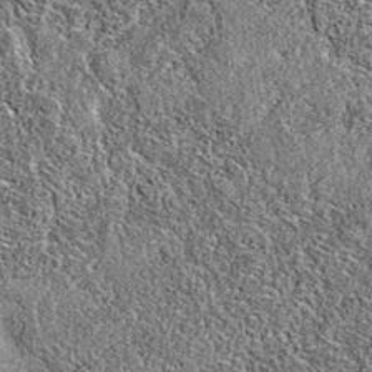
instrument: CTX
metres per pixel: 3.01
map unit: eAb
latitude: 36.5734
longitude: 105.6155
